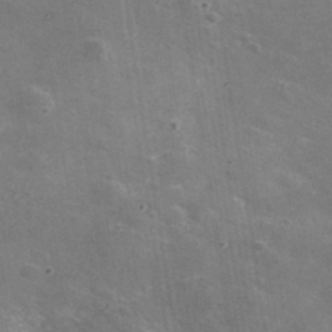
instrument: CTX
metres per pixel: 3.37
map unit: lHvf
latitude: 35.2726
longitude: -92.4223
